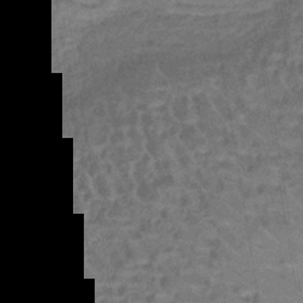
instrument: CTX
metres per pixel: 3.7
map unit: lHb
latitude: -39.9745
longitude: 59.8422
